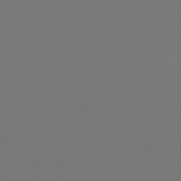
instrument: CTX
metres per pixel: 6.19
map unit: lHb
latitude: -46.6140
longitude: 67.4076
